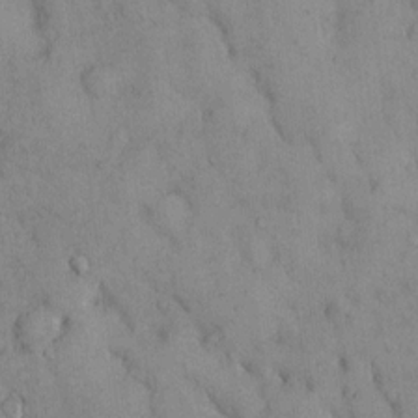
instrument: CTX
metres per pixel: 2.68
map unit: Hto
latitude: 11.7261
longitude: -59.9906
